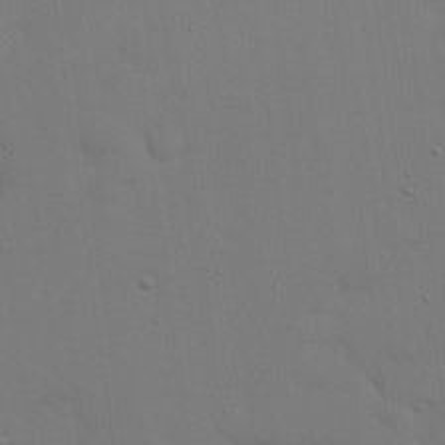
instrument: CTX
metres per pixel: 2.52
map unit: eHh
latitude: 18.6679
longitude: -66.8380
